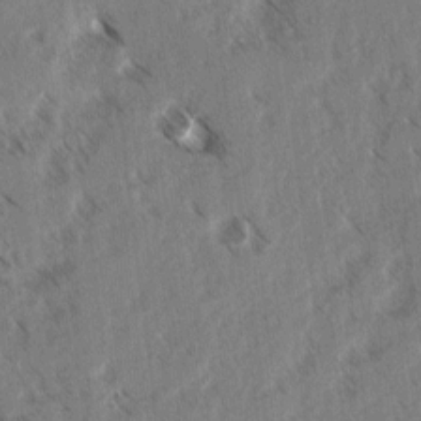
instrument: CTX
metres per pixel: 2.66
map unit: lAvf
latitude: 4.1956
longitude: -105.9906
